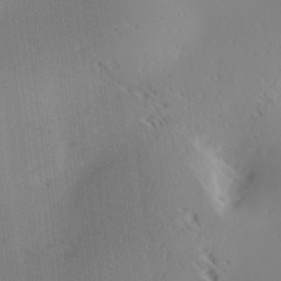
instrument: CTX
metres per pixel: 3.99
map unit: Ave
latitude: 17.8772
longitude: -137.9528
